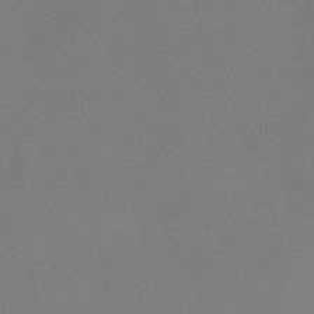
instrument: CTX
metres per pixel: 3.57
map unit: lHb
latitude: -37.8611
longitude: 74.5385
